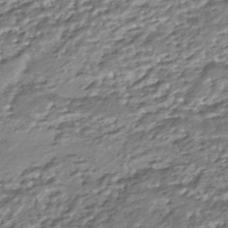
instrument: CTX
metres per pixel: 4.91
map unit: HNhu
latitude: -44.5574
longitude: 97.7478
